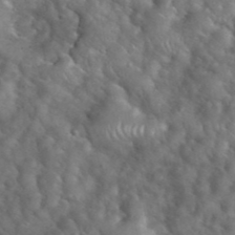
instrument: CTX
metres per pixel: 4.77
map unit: eHh
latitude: 39.6505
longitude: -57.5371
